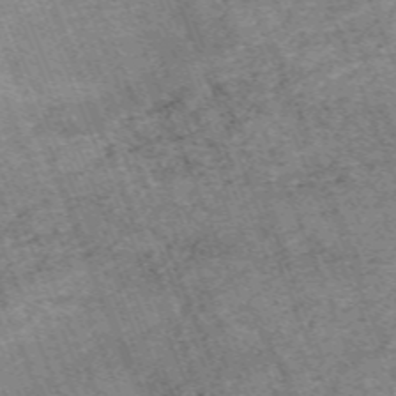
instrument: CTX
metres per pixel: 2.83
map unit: HNb
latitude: -54.4251
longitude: -48.2334
